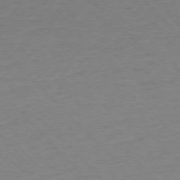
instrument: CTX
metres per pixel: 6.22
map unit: Ap
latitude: -76.3684
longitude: -92.4412
